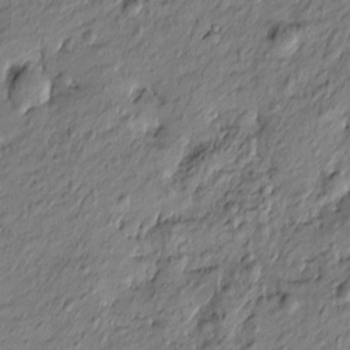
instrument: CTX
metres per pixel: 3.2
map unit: Htu
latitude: -6.9541
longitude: 177.8989
